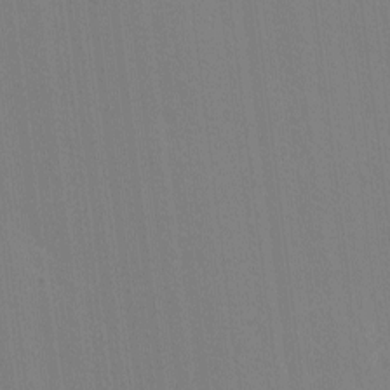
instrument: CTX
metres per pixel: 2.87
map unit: Ave
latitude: -6.3306
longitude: -122.5168
